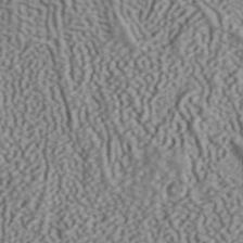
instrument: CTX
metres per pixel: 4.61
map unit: ANa
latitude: 41.6127
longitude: 50.5762
